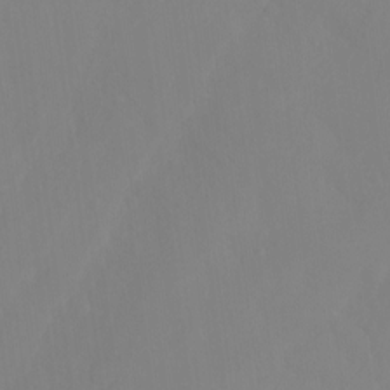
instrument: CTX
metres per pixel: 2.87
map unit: Ht
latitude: -15.2376
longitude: -55.4048
